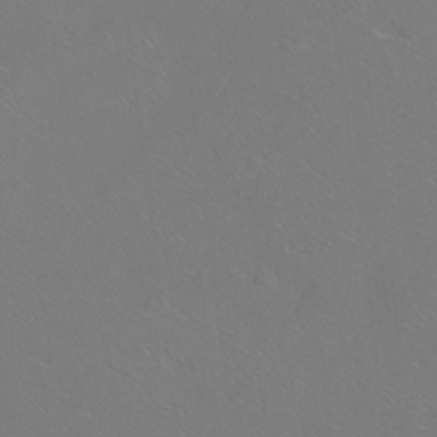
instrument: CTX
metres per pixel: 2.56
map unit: Ht
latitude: -7.1998
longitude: -37.3104
